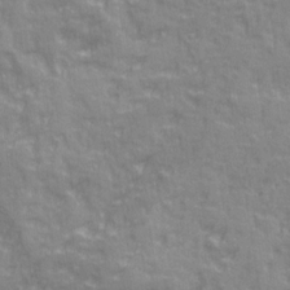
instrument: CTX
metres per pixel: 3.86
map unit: Ave
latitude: 20.0822
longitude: -132.5168
